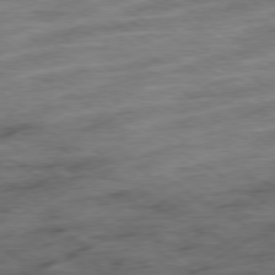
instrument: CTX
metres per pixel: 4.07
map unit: Ap
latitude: -79.7099
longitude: -48.3656
